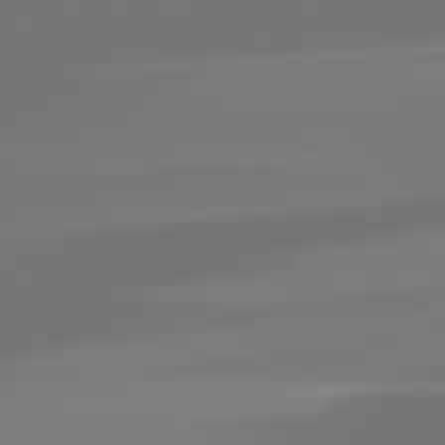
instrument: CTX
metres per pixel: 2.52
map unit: lApd
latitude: 83.2159
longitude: -130.7814
